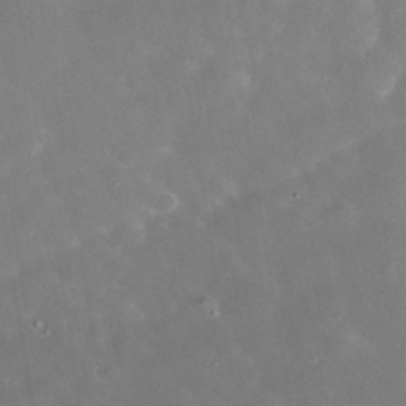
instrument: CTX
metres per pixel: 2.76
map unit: Nhe
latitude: -38.6519
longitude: -118.3278
